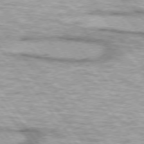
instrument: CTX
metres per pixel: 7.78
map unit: lApd
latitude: 74.8569
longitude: -48.8380
